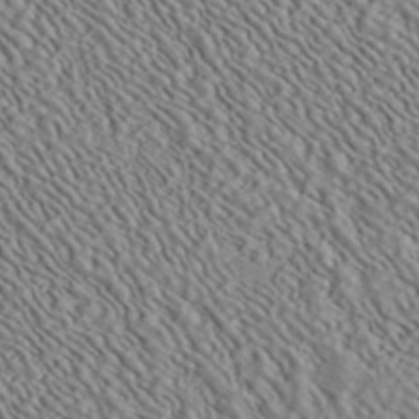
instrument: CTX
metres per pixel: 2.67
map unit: ANa
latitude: 40.1955
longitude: 30.4440
